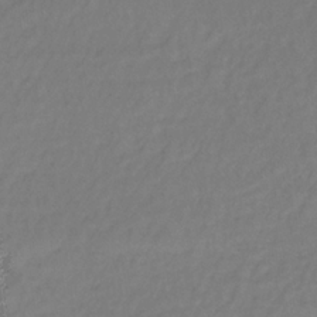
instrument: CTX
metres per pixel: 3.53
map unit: lHb
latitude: -35.4265
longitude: 64.1228
